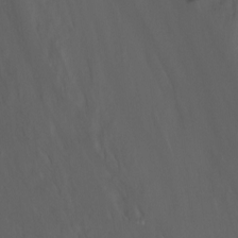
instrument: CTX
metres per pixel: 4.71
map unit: Nhu
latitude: -0.6141
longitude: -78.2901
